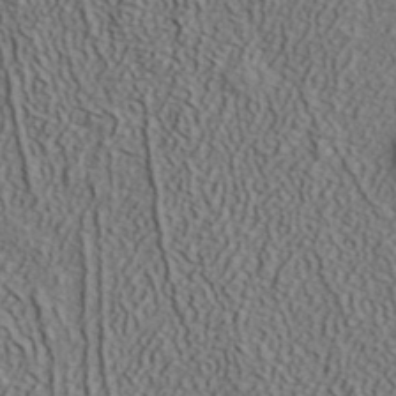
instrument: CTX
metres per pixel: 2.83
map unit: ANa
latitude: 40.8002
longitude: 33.5588
